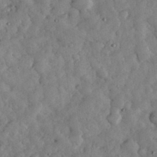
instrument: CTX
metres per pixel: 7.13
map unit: eHh
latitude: 33.9717
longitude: -69.3293
